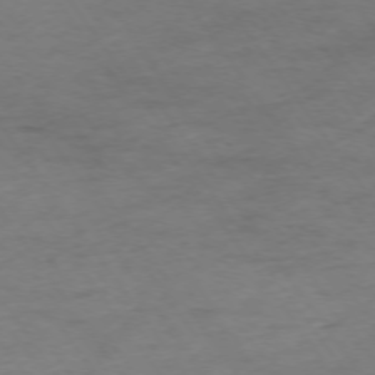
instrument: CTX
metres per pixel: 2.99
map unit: Ap
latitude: -74.8597
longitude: -85.3104
